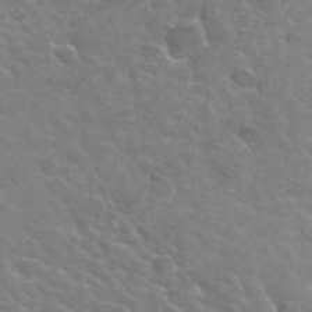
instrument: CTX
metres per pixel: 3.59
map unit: Hto
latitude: 34.7246
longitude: -50.0822
